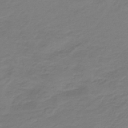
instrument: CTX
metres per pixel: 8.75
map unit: HNb
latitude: -42.9541
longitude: 52.4251
